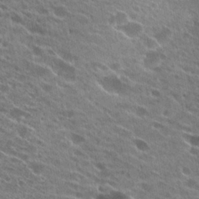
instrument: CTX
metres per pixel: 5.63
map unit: Hto
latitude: 24.2333
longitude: -41.7071
